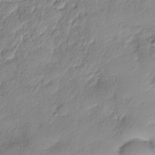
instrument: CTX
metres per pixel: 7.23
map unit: Nhe
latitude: -37.5966
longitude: -147.9528
